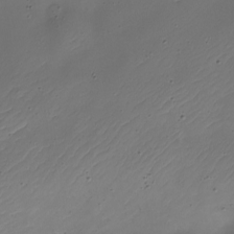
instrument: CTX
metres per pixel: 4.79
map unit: Nhe
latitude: -19.4076
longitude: 145.1242
